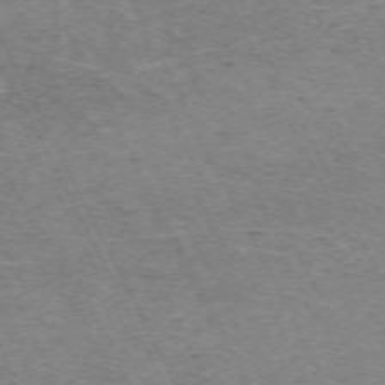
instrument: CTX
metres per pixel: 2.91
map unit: Hpe
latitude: -71.1431
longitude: 11.6911
